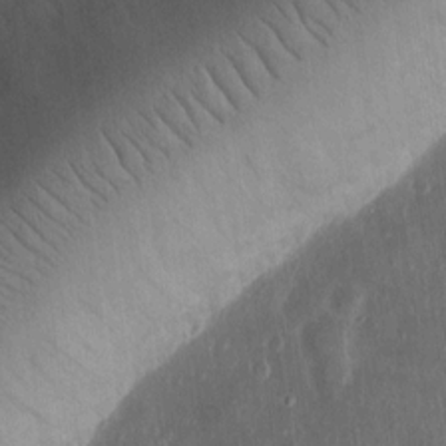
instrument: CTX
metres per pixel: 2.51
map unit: Ht
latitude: 11.5560
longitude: -75.0647
